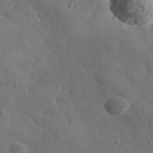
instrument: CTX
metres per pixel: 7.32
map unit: lHvf
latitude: 36.4979
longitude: -90.4601
